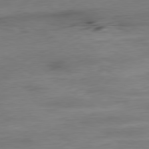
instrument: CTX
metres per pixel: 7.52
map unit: Hpe
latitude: -80.2551
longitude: 24.3306
